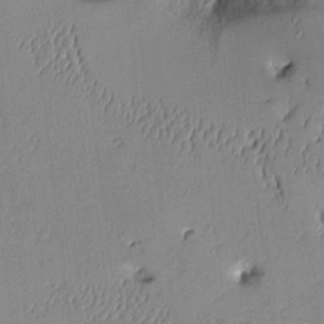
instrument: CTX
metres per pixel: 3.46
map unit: Aa
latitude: 10.4601
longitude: -128.6868
